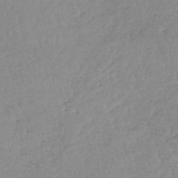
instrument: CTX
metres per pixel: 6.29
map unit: lHb
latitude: -40.6140
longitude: 68.4062
